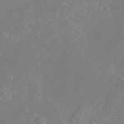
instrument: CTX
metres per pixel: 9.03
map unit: Nhu
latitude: -22.6897
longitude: -57.4804
